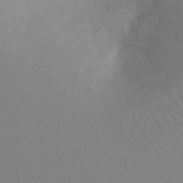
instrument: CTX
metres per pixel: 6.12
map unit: Ht
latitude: -8.2172
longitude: -32.8380
